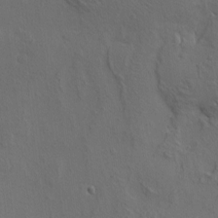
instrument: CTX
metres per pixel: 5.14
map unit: eHh
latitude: 3.8016
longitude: -78.9514
